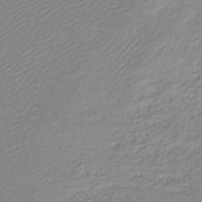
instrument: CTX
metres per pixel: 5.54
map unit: lHb
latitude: -45.5966
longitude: 71.0109
